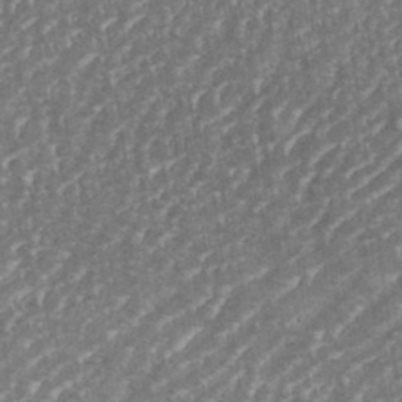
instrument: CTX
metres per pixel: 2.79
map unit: eHh
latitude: 35.6127
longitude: -134.2711
